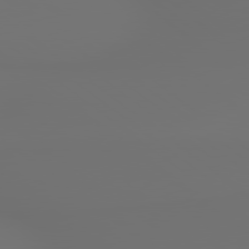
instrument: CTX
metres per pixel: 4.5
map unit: lApd
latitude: 79.4049
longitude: 177.5210
